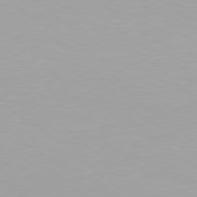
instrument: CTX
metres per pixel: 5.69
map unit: Hpe
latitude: 78.3845
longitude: -142.6491
